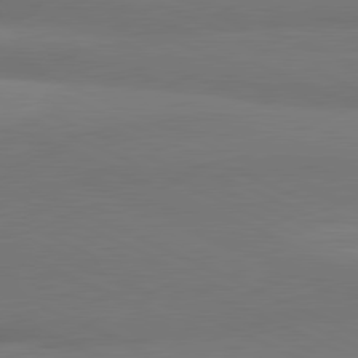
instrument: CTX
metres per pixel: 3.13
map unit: lApd
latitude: 81.2915
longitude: 178.1039
